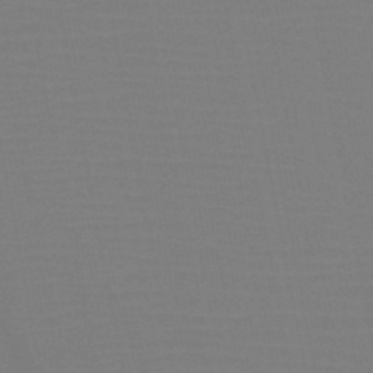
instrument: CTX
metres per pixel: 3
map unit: HNb
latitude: -46.7841
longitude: -43.0270
